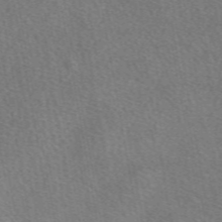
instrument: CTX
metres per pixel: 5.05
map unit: eAb
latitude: 49.6316
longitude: 110.7085
